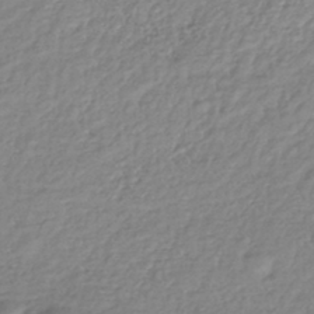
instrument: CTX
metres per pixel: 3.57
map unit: lHb
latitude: -41.5021
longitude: 75.9178
